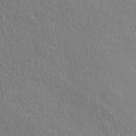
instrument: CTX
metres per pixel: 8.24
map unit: ANa
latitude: 40.9324
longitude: -87.3293
